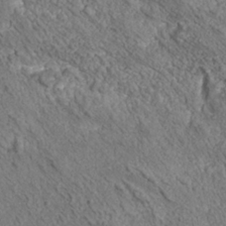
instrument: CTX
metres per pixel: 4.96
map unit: Nhu
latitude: -39.3132
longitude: -84.2334
